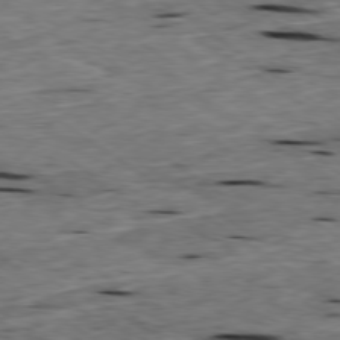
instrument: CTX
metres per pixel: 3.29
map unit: Ap
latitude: -79.2565
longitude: -90.9325
